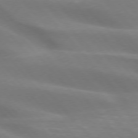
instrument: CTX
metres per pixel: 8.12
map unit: lApd
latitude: 74.9703
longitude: -60.8002
